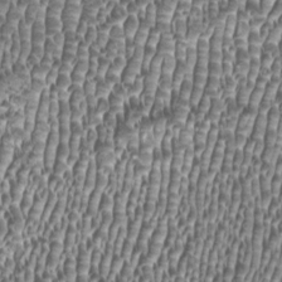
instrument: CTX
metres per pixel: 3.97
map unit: HNhu
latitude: -0.3307
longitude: 0.9164
